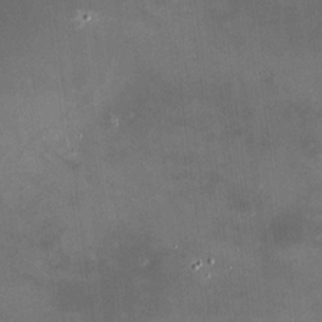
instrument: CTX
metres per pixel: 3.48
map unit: HNhu
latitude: 10.1956
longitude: 11.1431
